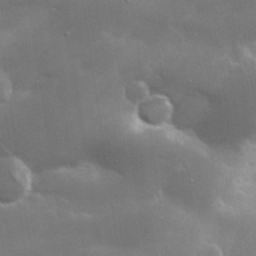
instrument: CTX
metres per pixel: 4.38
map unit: lHvf
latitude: 31.0837
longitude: -93.3859
